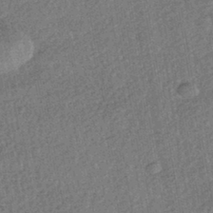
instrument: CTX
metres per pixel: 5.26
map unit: HNhu
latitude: -43.1998
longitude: 98.7841
